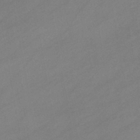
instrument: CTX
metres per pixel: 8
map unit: eHb
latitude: -39.9556
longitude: 82.3495
